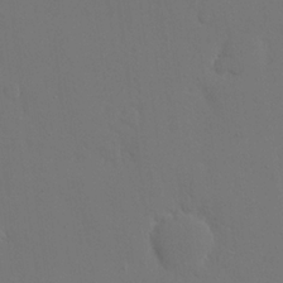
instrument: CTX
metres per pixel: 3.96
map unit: eHh
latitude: 18.8380
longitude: -67.1214
